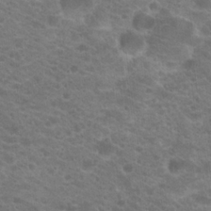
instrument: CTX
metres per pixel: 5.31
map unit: Hto
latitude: 20.6869
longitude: -38.1389
